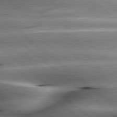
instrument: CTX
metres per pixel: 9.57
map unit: lApd
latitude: 80.2900
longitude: -143.4804
